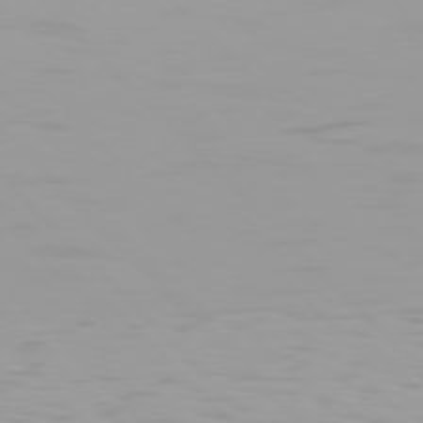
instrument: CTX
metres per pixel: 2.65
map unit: Hpe
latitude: 77.5371
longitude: -140.1766
